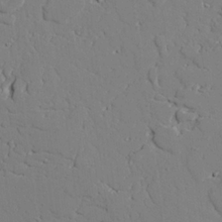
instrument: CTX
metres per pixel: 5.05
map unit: lAvf
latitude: 25.6504
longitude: -110.4412
